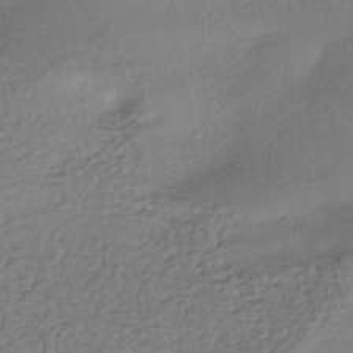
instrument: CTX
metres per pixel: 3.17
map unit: HNhu
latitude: -40.5951
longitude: 95.1998
